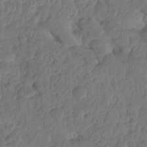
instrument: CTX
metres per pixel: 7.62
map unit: HNhu
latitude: -24.6140
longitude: 50.2928
